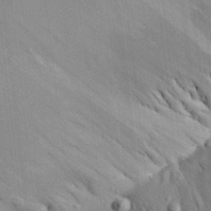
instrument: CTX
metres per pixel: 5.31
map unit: Aa
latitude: 29.9528
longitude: -137.3104
